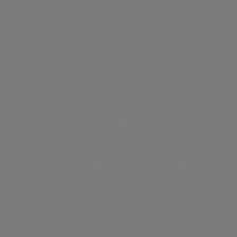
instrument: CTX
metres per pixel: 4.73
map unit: Hpe
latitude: 78.4790
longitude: -138.5735
